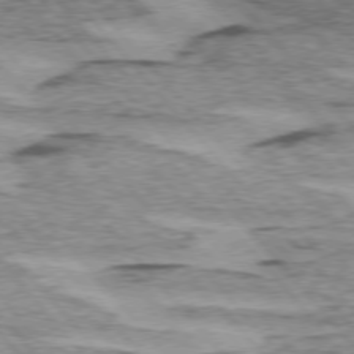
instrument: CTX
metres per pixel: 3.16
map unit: lApd
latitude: 75.2348
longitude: -77.7071
